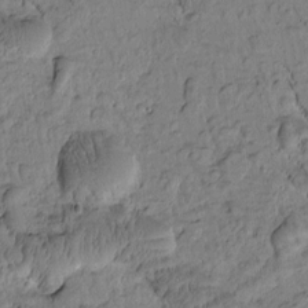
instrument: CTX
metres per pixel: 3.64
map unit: Htu
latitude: -1.7478
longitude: 172.1606
